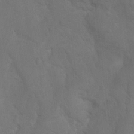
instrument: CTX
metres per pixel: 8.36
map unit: Ht
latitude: 4.1011
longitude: -28.1389
